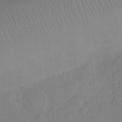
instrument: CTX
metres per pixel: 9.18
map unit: Ht
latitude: -10.8408
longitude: -27.4238
